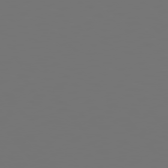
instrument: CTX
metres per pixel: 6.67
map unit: Hpe
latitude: 75.2537
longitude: -124.3656
